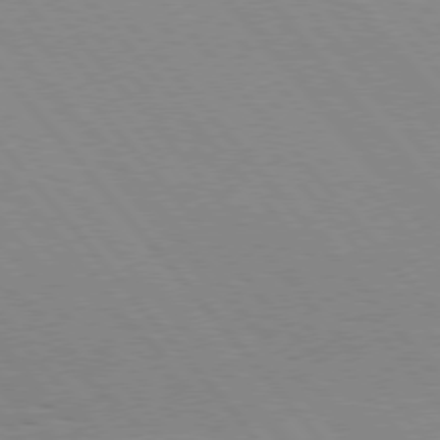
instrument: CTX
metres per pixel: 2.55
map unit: Hpe
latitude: 76.1577
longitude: -153.3860
